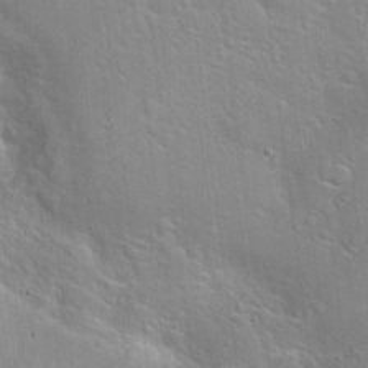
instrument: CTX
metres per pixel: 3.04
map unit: Hto
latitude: 22.0633
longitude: -52.1956
